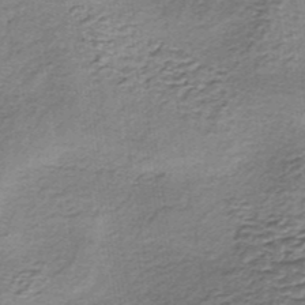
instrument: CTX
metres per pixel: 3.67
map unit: lHb
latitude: -37.0108
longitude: 60.8975
